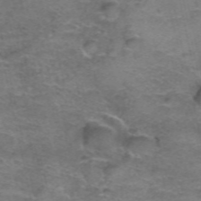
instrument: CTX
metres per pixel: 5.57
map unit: Hto
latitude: 38.9703
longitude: -41.5371
